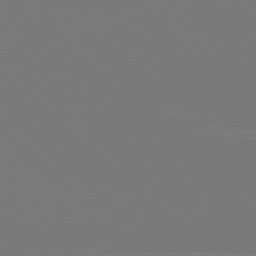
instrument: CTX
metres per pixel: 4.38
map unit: Ap
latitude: -76.4629
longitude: -81.4993
